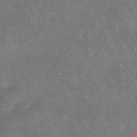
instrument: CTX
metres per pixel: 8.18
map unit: lHb
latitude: -48.2173
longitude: 72.5385
